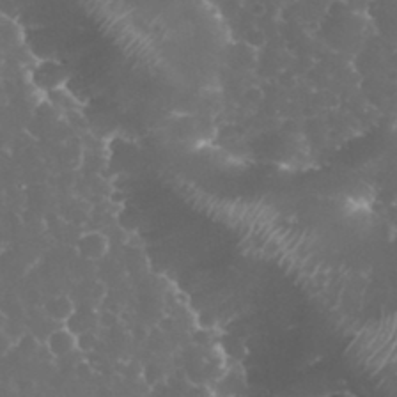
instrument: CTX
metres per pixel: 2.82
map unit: eHh
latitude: 33.3482
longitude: -63.1781
